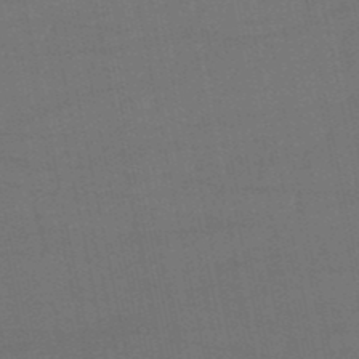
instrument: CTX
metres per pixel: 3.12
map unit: eHb
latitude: -50.3873
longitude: 72.2928
